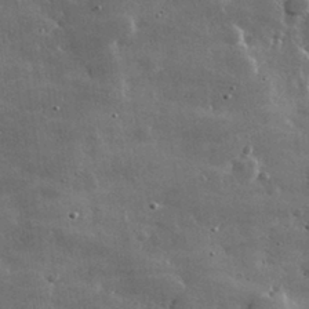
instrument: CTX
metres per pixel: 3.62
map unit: lHvf
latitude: 32.4412
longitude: -90.4223
